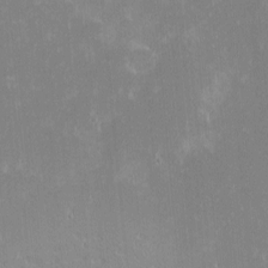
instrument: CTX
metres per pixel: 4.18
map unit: eHh
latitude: -2.4817
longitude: -85.1214
